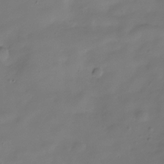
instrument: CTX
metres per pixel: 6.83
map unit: Hve
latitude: -31.7288
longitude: 94.3684
